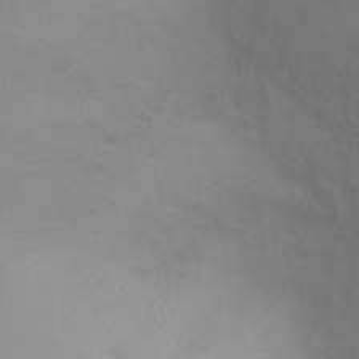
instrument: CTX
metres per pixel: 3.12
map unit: Ht
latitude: -5.6533
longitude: -25.1214
